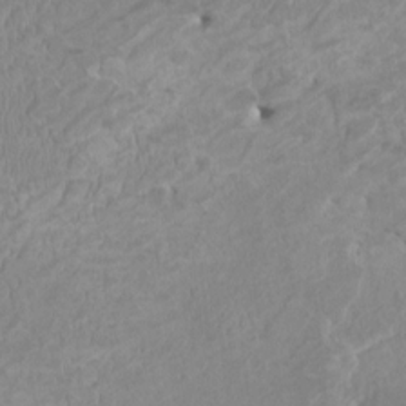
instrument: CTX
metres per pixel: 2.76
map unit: HNhu
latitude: 3.6883
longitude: -3.6316
